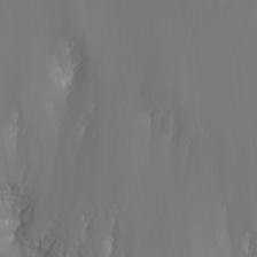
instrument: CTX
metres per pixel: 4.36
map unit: Nhu
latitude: -7.3887
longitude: -82.8191
